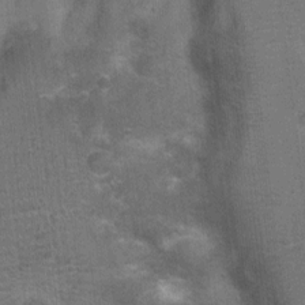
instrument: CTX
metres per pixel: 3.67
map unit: Nhu
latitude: 3.5182
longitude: -17.7449
